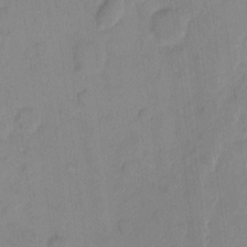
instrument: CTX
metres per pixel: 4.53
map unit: eHh
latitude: 10.0633
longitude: -65.7261
